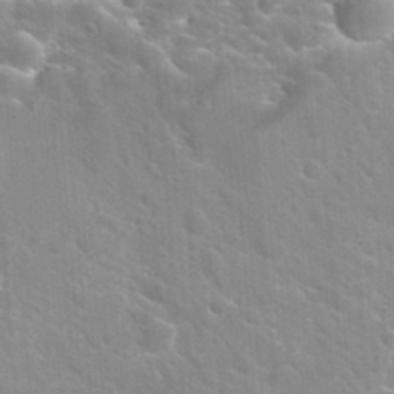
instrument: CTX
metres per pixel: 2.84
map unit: Hto
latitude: 35.7071
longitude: -46.7247
